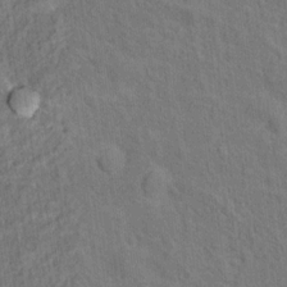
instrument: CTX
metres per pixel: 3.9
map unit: Hto
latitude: 14.5357
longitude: -38.3089
